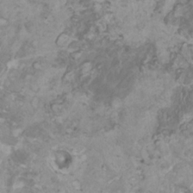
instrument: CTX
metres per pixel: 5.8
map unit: HNhu
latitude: 1.2537
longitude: -0.4412
